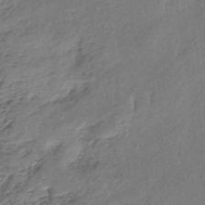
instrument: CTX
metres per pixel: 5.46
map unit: eHh
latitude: -39.4832
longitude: -29.1403
